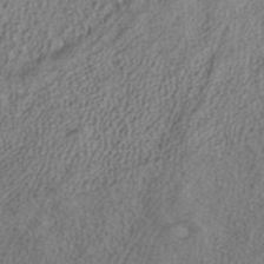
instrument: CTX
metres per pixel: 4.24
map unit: ANa
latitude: 37.8961
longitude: 16.9920
